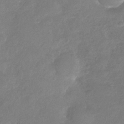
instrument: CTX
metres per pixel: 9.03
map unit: Nhu
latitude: -29.7667
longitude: -60.8947
